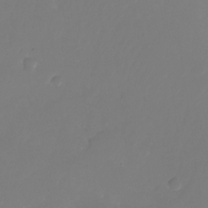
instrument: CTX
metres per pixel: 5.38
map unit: Nhu
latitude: -26.4629
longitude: -72.5546
